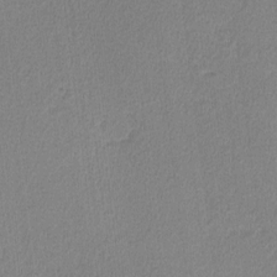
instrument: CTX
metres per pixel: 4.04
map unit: lHvf
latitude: -12.3684
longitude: -100.7813
